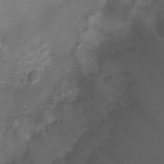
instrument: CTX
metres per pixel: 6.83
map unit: Ht
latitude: -7.6533
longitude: -18.8002
